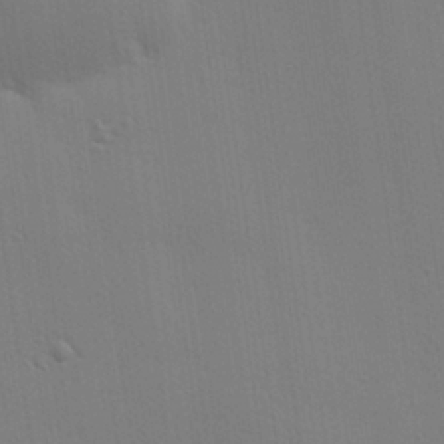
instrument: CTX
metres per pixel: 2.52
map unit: Hve
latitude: 26.0633
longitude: -91.3482
